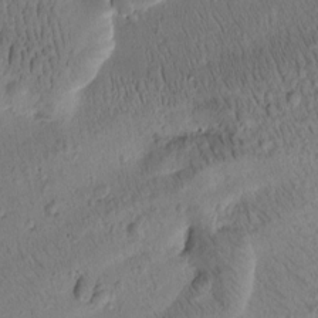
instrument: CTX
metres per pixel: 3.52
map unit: Htu
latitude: -3.2753
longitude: 171.5777
